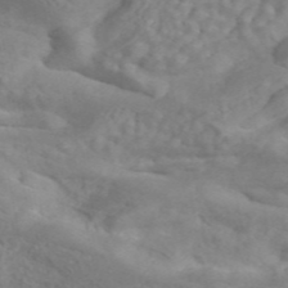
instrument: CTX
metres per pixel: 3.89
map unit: ANa
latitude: 45.4426
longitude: 26.7085
